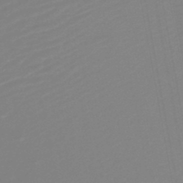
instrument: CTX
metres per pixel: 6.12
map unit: lHb
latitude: -45.8611
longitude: 73.9745
